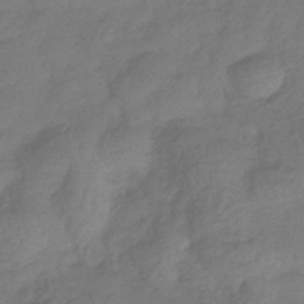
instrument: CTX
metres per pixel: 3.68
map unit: eHb
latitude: -35.8044
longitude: 81.7667
